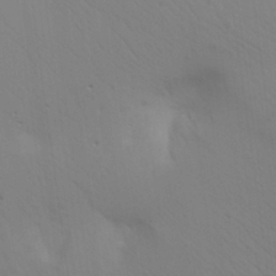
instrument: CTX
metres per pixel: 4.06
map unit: Aa
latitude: 25.8016
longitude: -143.1970
